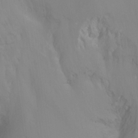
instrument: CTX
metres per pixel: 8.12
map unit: Ht
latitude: -15.3510
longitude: -50.4979
